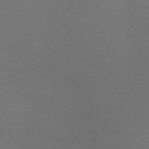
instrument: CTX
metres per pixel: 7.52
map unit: Nve
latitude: -56.9353
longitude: 63.5966
